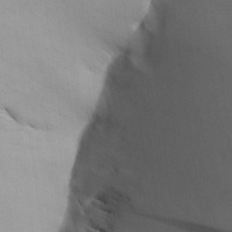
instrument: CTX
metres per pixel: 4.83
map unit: Aa
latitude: 24.9135
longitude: -128.9702
